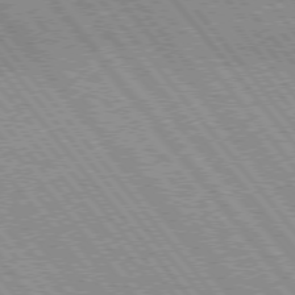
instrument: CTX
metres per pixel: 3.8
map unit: lApd
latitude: 75.1403
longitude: -49.2537
